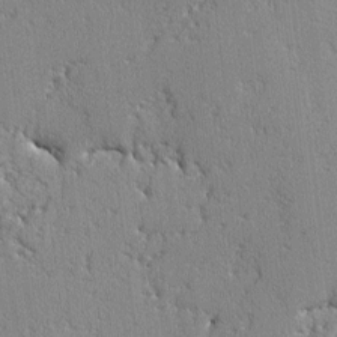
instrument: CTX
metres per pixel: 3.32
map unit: lAvf
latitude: -3.0108
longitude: -108.5923
